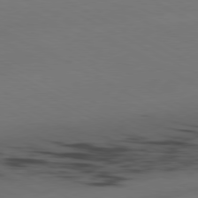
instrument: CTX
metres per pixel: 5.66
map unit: Ap
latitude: -80.8030
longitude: -95.1781
